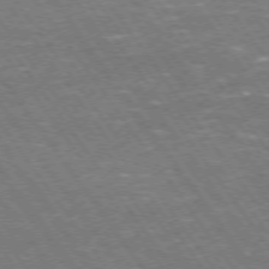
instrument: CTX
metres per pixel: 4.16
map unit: Hpe
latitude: 71.9717
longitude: -125.2159
